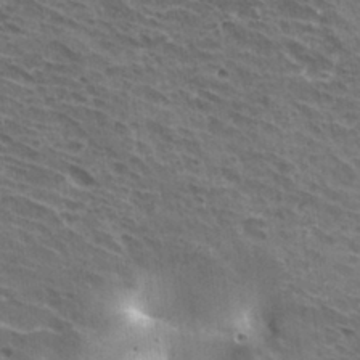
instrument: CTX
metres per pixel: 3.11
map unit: Hto
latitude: 31.4049
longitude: -41.5182
